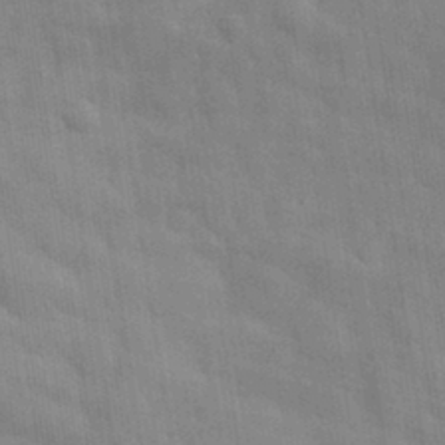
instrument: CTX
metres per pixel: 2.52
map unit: eHh
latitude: 32.1200
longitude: -71.0647
